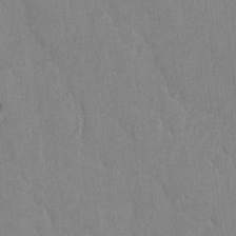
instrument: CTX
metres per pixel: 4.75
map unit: lAvf
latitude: -6.4251
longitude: -114.5734
